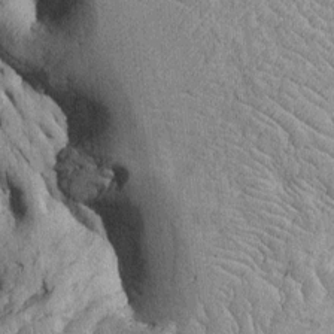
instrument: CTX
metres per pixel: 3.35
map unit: Htu
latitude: -6.4440
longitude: 153.7288
